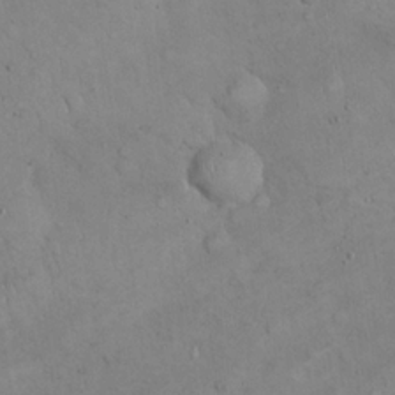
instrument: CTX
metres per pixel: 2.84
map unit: eHh
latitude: 21.9528
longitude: -58.9136
